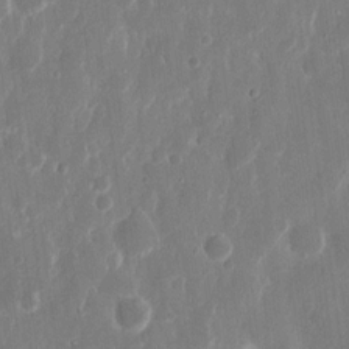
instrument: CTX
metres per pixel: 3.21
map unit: eHh
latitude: 12.9514
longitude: -71.8772
